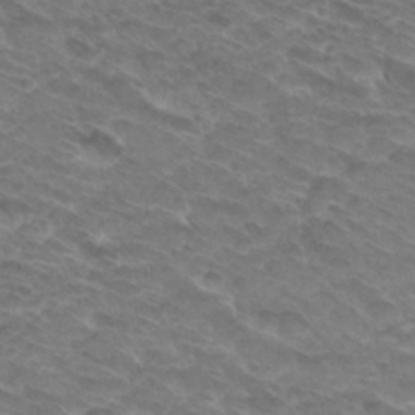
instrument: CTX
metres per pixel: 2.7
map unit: Hto
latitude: 33.1025
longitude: -45.5749
